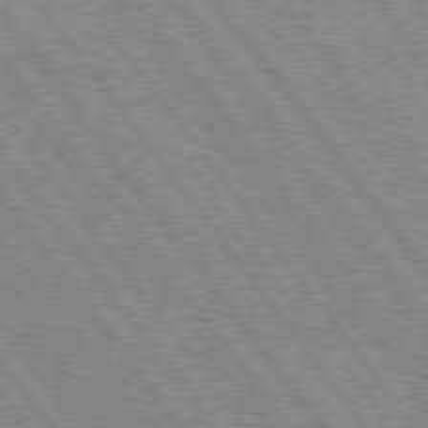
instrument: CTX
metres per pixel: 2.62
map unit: Hpe
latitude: 75.3482
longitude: -149.0647
